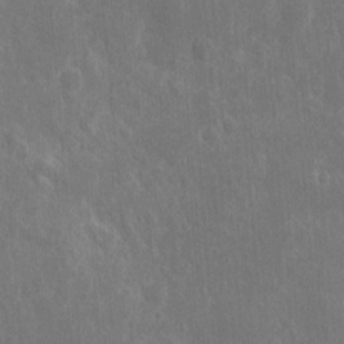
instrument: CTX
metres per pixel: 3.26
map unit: eHh
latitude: 10.3845
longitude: -72.6302
